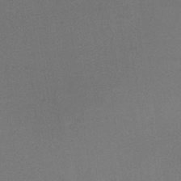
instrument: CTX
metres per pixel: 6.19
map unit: lHb
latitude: -35.8800
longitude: 68.3117
